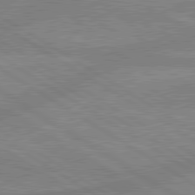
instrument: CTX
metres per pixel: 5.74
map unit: lApd
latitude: 80.3089
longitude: -175.0836
